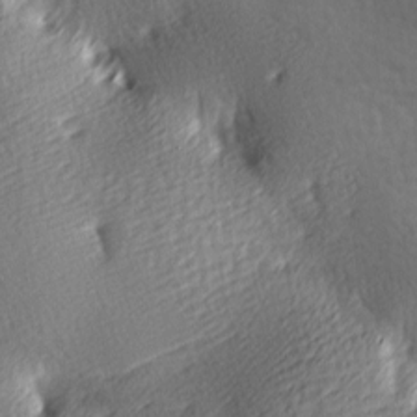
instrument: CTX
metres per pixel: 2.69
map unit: lAa
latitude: -9.5021
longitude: -125.9150
